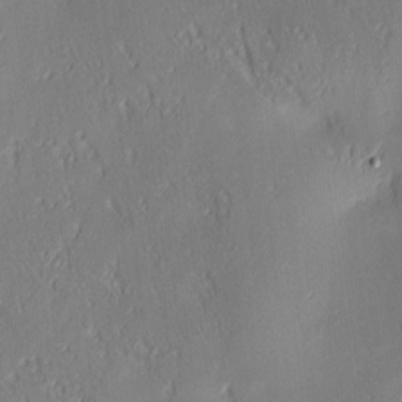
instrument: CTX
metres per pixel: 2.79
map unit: lAa
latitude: 3.8961
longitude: -117.4238
